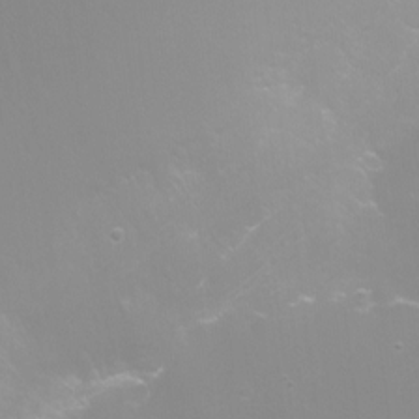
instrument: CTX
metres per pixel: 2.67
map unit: Ht
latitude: -6.2550
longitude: -29.6694
